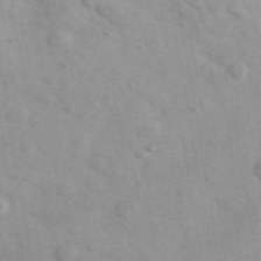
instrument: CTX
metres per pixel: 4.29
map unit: Ave
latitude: 39.4615
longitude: -107.4804
